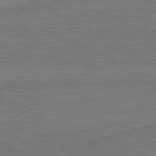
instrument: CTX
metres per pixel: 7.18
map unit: lApd
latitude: 80.9136
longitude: 168.2928
